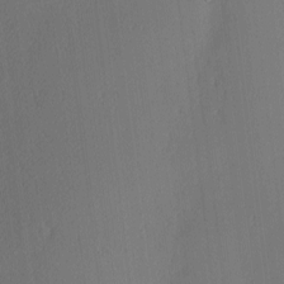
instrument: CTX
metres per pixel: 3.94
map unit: Nhu
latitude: 2.7813
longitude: -76.1011
